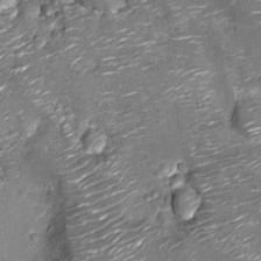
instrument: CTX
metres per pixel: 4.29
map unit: Nhu
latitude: -13.1998
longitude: -22.9136
